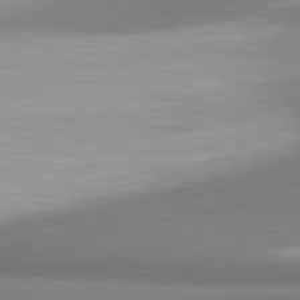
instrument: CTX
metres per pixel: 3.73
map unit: lApd
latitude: 81.5371
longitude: 164.7463
